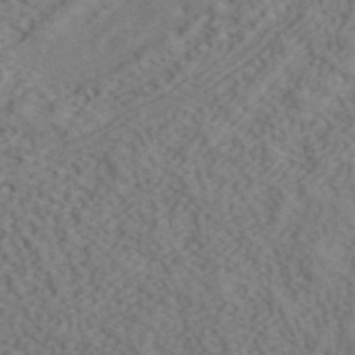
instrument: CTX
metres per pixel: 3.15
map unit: ANa
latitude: 42.0444
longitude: 55.9367
